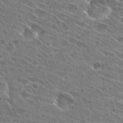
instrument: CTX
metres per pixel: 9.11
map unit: Hto
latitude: 27.5938
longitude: -44.9325
